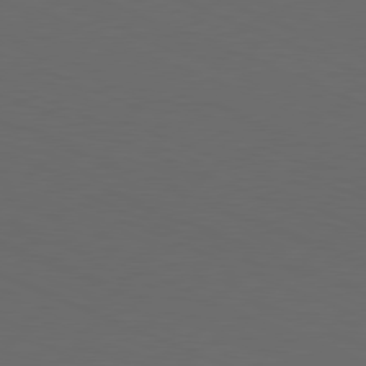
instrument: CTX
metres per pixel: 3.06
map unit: Hpe
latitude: -81.9556
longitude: 20.4440
